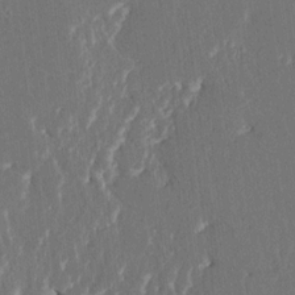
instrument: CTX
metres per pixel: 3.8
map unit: HNhu
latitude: 5.5371
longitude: -6.3089
